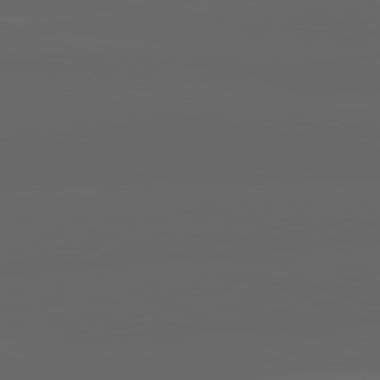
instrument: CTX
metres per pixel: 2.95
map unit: lApd
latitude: 82.1011
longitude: -169.9528
